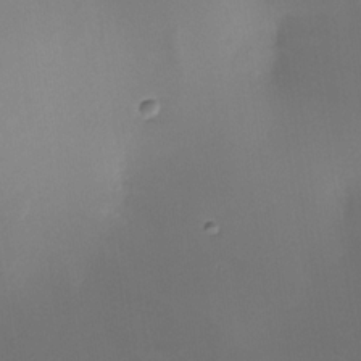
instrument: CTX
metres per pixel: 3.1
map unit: Nhe
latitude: -31.8233
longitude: -116.6868
